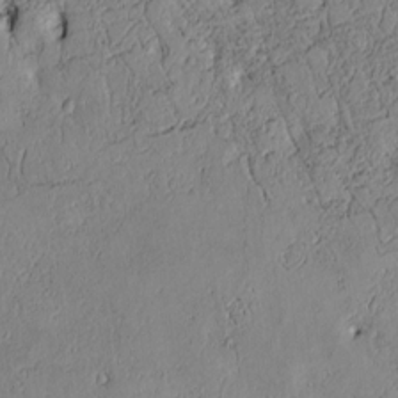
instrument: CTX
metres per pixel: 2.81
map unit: Htu
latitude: 3.6316
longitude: 151.3321
